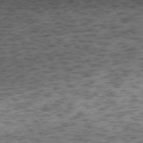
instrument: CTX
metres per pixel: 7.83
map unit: Ap
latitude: -74.3118
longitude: -72.9136
